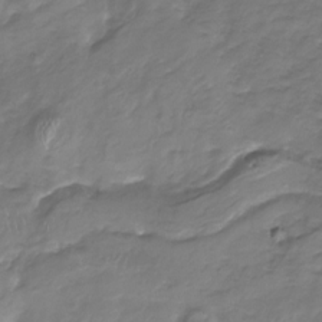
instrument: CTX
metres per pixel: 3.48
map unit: Nhu
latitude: -23.4077
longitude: -57.0836
